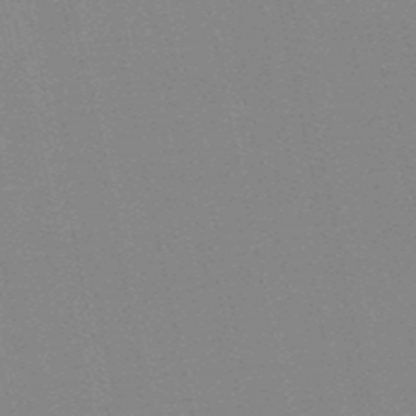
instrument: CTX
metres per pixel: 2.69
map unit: lHb
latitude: -49.6911
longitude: 69.2753
